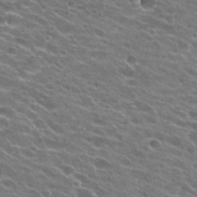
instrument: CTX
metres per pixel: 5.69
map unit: Hto
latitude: 23.3104
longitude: -37.8395
